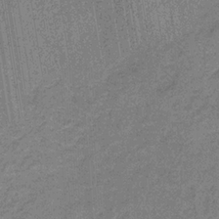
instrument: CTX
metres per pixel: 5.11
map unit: HNb
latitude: -31.7477
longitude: 60.6518
